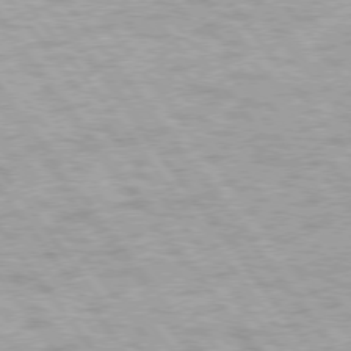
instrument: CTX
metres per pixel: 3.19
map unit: lApd
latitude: 74.8191
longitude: -48.4979
